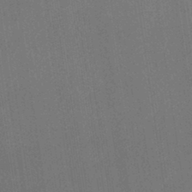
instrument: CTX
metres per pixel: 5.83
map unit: HNhu
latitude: -42.0849
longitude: 94.2361
